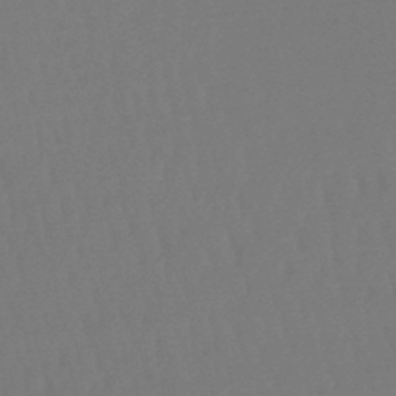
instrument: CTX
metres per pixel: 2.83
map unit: lHb
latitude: -46.6707
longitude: 66.2361
